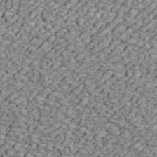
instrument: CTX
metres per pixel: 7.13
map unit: ANa
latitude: 44.8947
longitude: -84.9325
